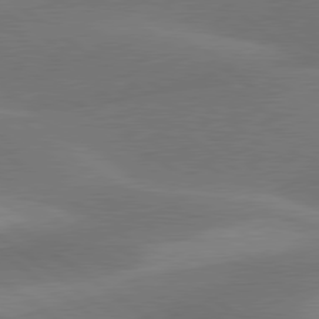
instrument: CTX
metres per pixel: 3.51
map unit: lApd
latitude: 79.8206
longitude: -89.3860
